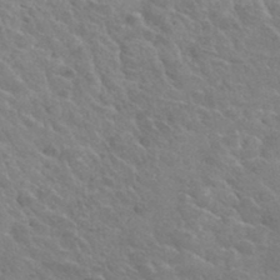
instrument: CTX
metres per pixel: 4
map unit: Hto
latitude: 34.1011
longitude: -49.8205
